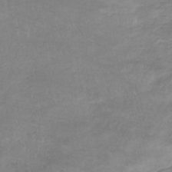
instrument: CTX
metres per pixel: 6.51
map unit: lHb
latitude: -34.1606
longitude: 72.3117
